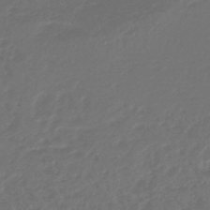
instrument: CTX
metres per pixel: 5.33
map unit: lHb
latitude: -43.8989
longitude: 71.0675
